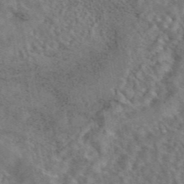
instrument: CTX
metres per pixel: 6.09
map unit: eAb
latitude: 43.6316
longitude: 109.1998
